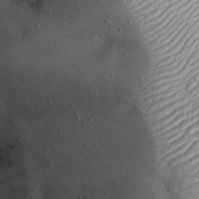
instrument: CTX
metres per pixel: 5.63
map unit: eHh
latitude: 22.9892
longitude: -67.5560
